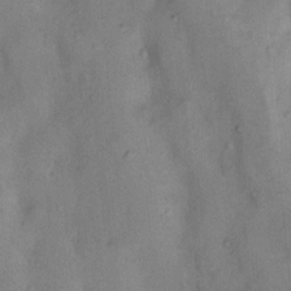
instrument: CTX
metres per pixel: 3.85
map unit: Nhu
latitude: 11.8961
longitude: -28.4979
